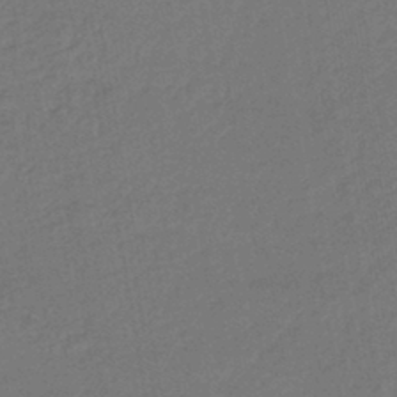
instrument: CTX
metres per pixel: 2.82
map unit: lHb
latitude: -42.5006
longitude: 74.1606
